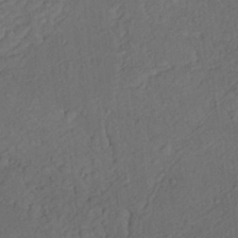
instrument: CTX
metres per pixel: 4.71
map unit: Nhu
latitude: 22.2711
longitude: -70.6112
